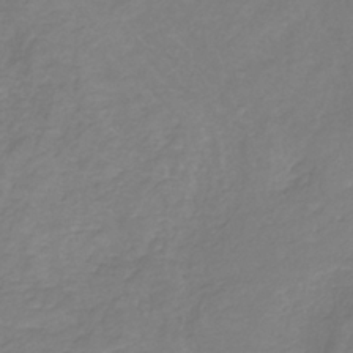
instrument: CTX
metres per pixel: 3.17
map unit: HNb
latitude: -34.1984
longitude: 52.6896
